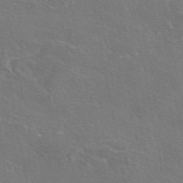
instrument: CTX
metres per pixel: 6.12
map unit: eAb
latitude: 46.4034
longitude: 106.2362
